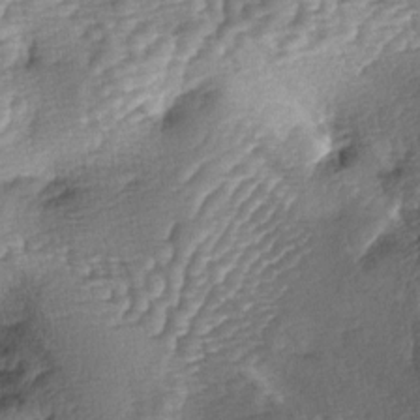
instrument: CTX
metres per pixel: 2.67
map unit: lAa
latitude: -4.4062
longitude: -127.5749
